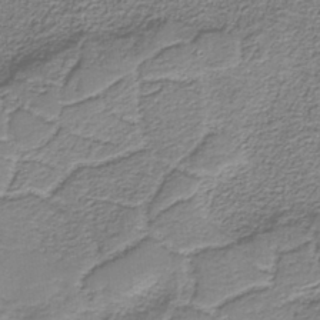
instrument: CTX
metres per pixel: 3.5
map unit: eAb
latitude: -37.6344
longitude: 52.9730
